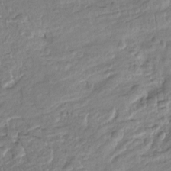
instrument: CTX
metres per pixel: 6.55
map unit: Htu
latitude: -5.2187
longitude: 153.9745
